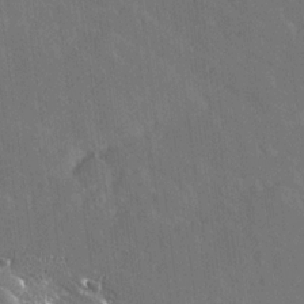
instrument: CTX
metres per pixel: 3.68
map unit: Ave
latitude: 19.2915
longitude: -137.5182
